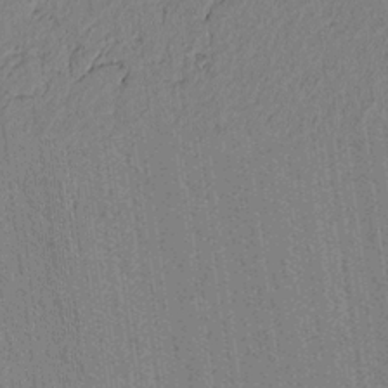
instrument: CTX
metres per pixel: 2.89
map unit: lAvf
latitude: 7.2915
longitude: 164.2362
